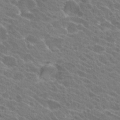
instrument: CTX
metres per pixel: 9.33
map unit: Hto
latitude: 23.0080
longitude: -39.1214
